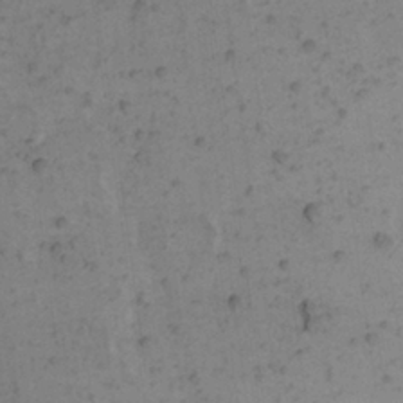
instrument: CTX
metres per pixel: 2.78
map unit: eHh
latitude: 22.7813
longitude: -70.0255
